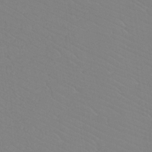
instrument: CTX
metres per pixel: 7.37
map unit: Htu
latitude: -12.1795
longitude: -72.2334
